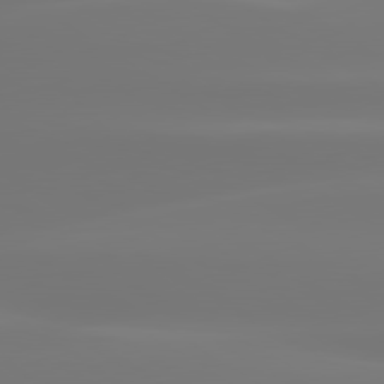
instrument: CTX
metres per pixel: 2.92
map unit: lApd
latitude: 79.9906
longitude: -137.4238
